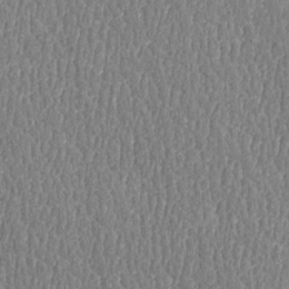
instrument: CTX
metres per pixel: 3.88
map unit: Htu
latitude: -4.9541
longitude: 175.9745
